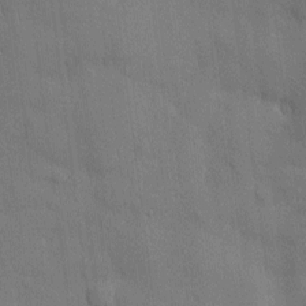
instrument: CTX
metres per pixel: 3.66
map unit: Nhu
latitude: 3.1403
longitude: -75.4049
